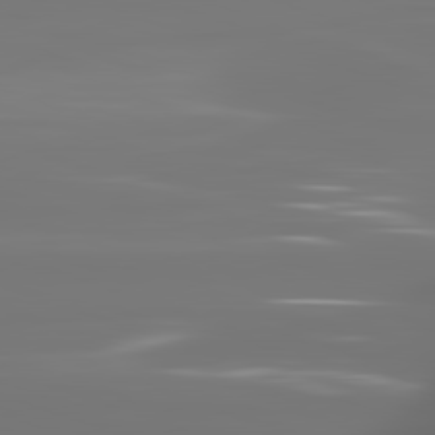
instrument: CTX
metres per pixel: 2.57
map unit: lApd
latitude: 82.1577
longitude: -145.8583
